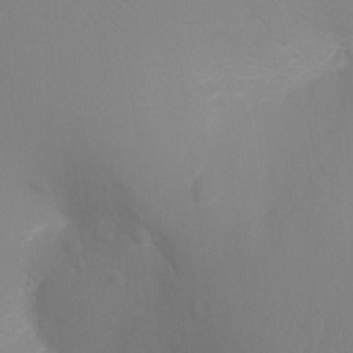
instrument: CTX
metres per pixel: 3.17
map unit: Ht
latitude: -3.1053
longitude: -26.0255
